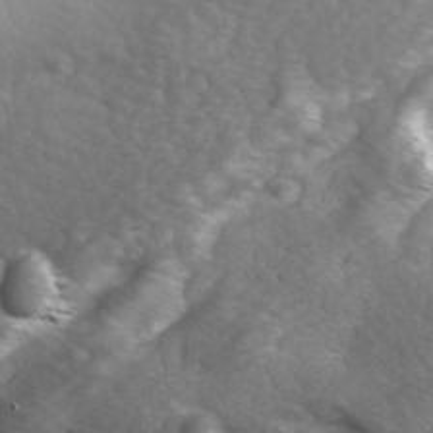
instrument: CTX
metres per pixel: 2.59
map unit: Ave
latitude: 1.4804
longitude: -112.9325
